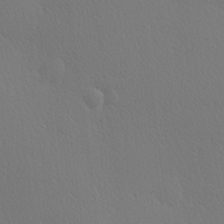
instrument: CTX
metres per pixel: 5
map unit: Hve
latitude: 19.4048
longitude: 149.8045
